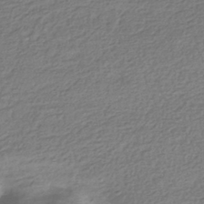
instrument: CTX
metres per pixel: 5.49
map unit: HNhu
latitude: -42.5951
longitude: 99.7477
